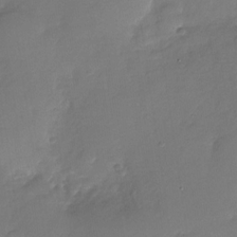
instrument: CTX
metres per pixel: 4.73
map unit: Nhu
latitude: -28.7841
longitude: -60.6868
